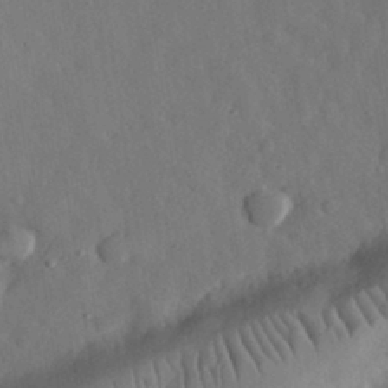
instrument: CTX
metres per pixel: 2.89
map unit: eHh
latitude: 31.2726
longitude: -78.4034
